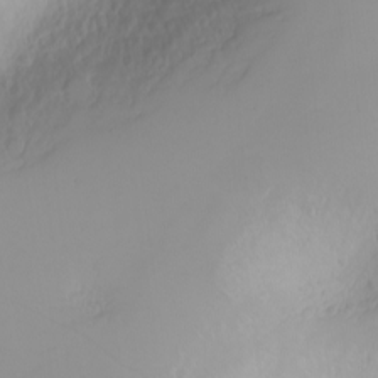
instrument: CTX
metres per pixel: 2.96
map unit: Nhu
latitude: -4.8786
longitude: -81.1781
